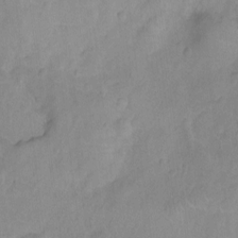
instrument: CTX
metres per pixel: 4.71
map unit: Ht
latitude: -9.3132
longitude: -22.5735
